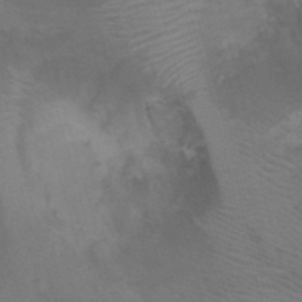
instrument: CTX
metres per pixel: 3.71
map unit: Ht
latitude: -0.8597
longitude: -16.7624
